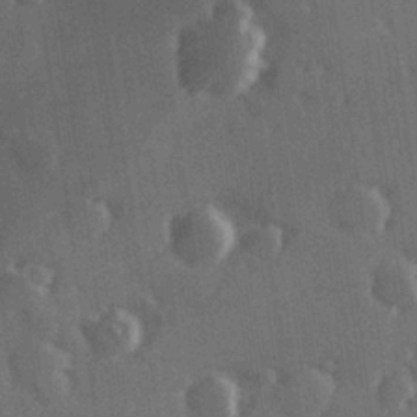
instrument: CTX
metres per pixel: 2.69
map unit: Hve
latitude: 26.6869
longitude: 147.4454
